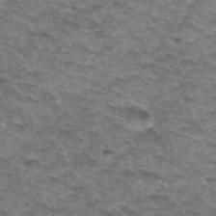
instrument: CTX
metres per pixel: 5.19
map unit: Hto
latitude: 32.4412
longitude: -47.3671
